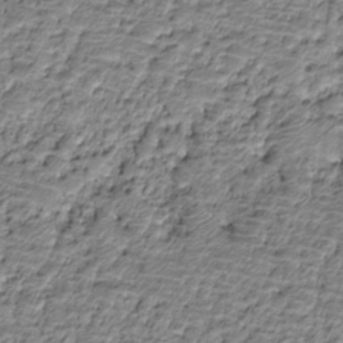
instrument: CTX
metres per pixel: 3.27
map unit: HNhu
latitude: -21.6344
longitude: 85.0297
